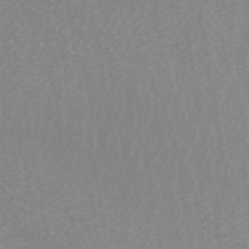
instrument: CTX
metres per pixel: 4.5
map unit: ANa
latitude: 44.7246
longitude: 27.8989
